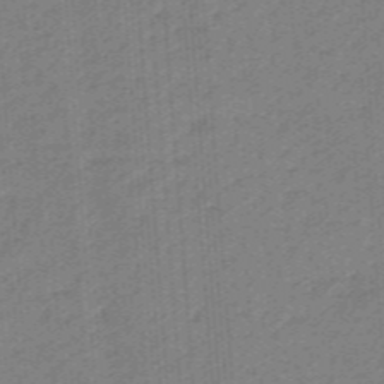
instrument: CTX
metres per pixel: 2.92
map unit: eHb
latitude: -46.3684
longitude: 83.6722
